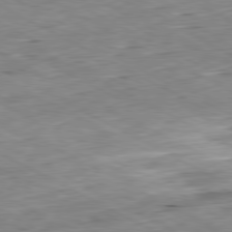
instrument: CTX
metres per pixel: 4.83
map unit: Ap
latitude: -80.7652
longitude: -80.7246
